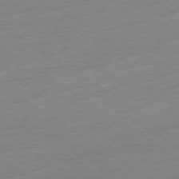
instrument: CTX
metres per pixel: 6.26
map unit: Ap
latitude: -78.5195
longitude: -59.1592
